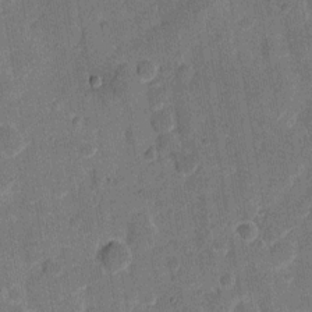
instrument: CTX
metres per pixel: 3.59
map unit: eHh
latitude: 7.3860
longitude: -66.0822
